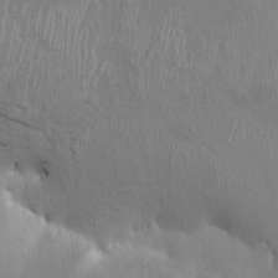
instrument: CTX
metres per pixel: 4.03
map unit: HNhu
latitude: 3.3670
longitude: -6.6679
